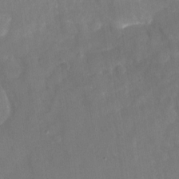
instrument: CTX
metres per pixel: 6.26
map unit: Nhu
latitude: -26.3495
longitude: -57.2159
